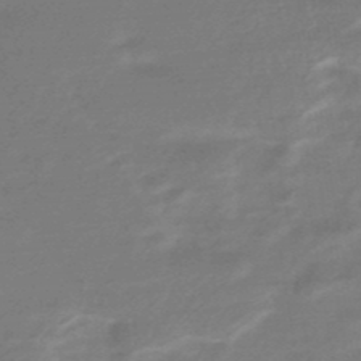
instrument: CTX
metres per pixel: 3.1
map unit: HNhu
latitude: -46.8786
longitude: 89.6911
